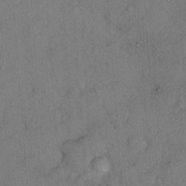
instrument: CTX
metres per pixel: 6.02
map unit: Nhu
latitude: 12.8380
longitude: -26.7624
